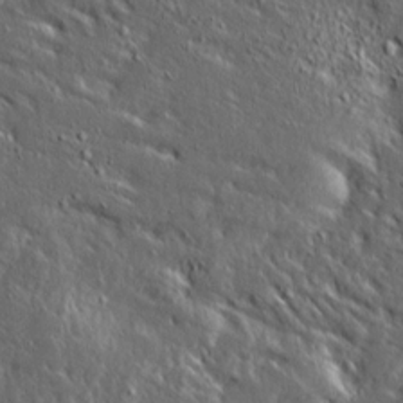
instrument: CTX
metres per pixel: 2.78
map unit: Ave
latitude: 14.8191
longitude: -138.5924
